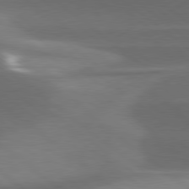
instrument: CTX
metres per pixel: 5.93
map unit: lApd
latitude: 78.8947
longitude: -48.3278
